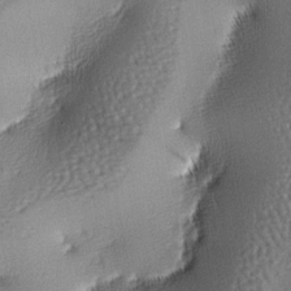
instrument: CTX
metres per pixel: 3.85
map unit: lAa
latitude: -7.1998
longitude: -125.7072
